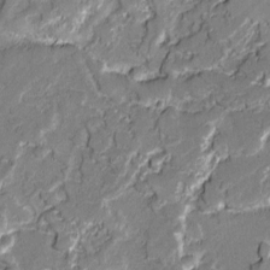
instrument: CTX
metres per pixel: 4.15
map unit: lAvf
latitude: -0.7275
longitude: -108.8380
